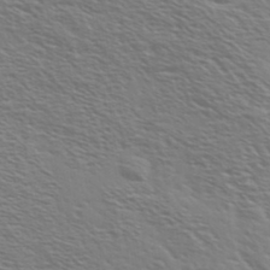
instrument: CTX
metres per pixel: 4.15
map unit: Ave
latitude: 37.2726
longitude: -109.4993
